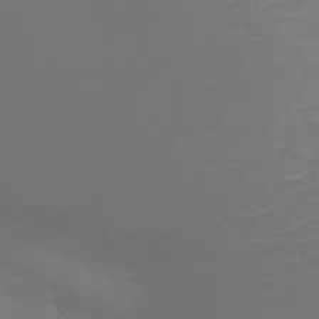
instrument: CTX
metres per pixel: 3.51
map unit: HNb
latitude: -48.8786
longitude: -47.7072
